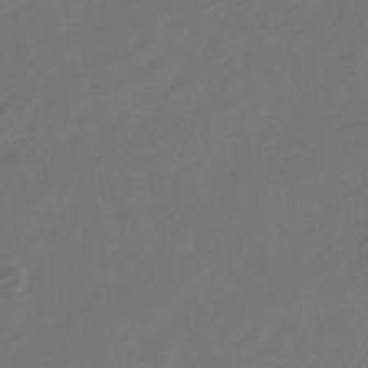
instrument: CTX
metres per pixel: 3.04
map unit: eHb
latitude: -30.1417
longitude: 65.5966
